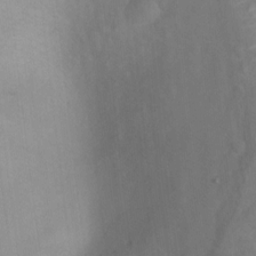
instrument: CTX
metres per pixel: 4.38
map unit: Ht
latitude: 6.2900
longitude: -30.1389
